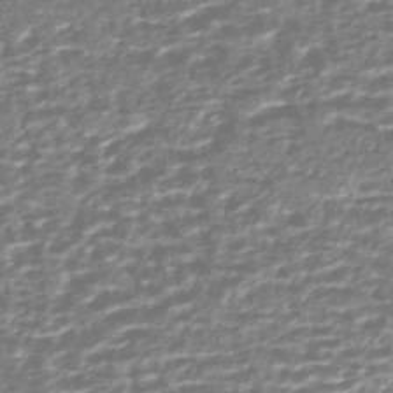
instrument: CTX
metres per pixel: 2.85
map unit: HNhu
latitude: -44.2362
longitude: 106.7275
